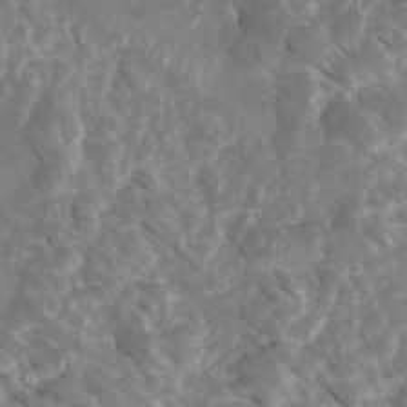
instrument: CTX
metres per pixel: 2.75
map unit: Htu
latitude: 2.4601
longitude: 142.0472
